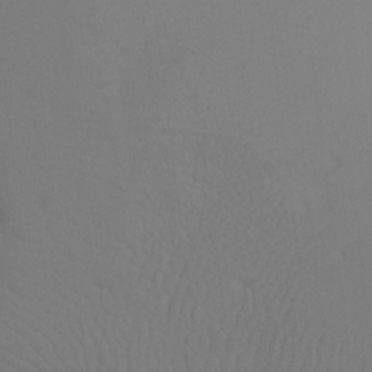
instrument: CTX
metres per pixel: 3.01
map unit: Ht
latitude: -7.5966
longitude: -32.2900
